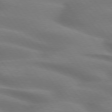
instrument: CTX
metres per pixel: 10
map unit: lApd
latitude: 74.8191
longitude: -59.7639
